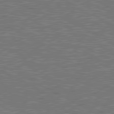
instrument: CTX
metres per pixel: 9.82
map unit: lApd
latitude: 80.7057
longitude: 118.5574
